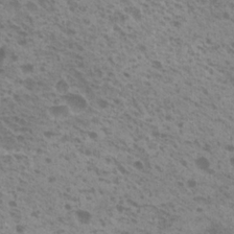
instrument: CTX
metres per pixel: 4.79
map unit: Nhu
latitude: 20.7624
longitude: -31.0081
